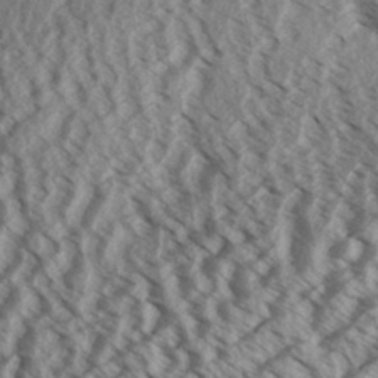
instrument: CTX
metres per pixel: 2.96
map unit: Aa
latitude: 32.6302
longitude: -137.8584
